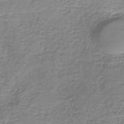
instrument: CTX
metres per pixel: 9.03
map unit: HNb
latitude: -36.5573
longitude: 50.9542
